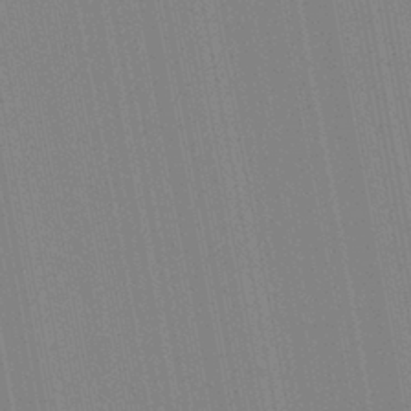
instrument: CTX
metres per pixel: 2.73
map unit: Aa
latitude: 28.6490
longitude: -147.4427
